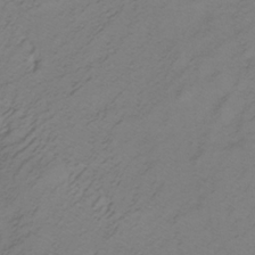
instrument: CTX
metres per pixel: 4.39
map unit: lHb
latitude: -35.2943
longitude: 70.5385
